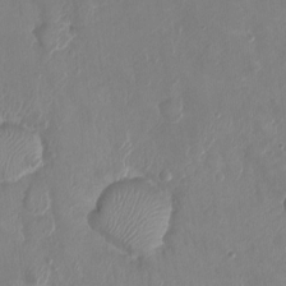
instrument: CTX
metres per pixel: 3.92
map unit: Ht
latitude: -3.2375
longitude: -20.3279
